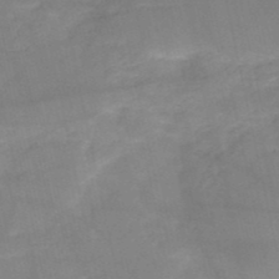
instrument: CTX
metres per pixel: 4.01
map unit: HNb
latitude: -50.3306
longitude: -39.4615
